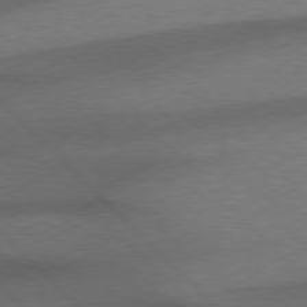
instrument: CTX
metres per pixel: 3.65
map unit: Hpe
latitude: 77.0080
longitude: -156.1766
